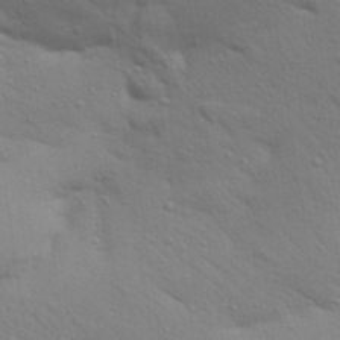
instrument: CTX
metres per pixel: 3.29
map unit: Aa
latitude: 30.4601
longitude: -147.3671
